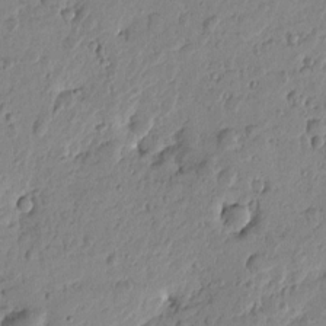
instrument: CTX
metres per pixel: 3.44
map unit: Htu
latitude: -1.0487
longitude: -177.4615
